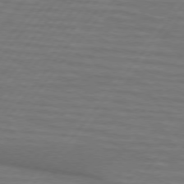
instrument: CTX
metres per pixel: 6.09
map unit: lApd
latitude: 74.7624
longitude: -55.6883
